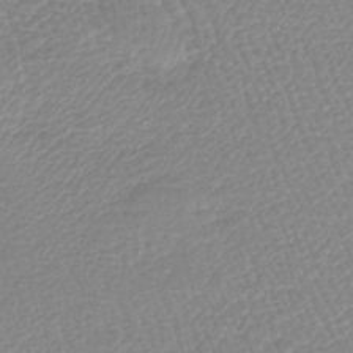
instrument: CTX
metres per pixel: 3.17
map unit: lHb
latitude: -40.3117
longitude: 64.3307
